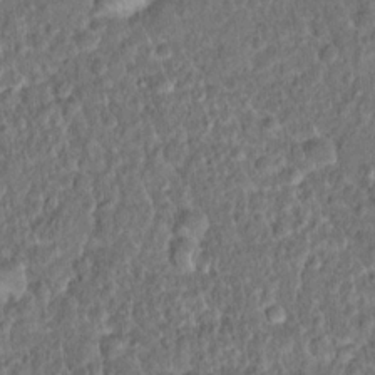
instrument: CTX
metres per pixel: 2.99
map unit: Hto
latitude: 15.8962
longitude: -39.4804
